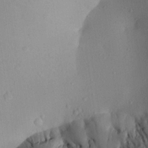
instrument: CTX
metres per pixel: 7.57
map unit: Aa
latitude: 21.2915
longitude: -145.1403
